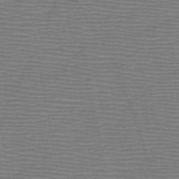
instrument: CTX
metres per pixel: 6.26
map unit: HNb
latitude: -46.7652
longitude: -40.5923
